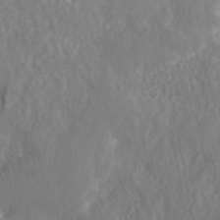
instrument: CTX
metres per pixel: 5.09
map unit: ANa
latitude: 45.2348
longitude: 27.2375
